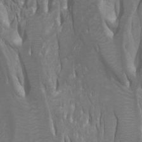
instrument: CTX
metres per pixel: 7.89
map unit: Htu
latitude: -0.8219
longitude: -76.5356
